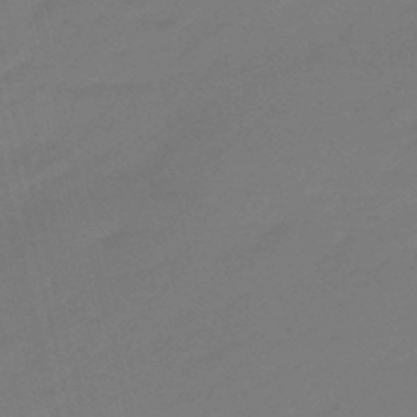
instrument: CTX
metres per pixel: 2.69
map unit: eHb
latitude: -47.2565
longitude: 86.7274
